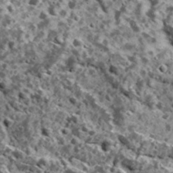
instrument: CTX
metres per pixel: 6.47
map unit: Ave
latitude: 18.2711
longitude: -134.7435
